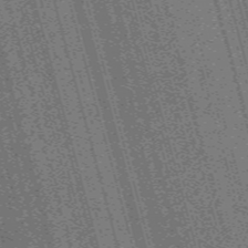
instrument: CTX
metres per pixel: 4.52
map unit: Nve
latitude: -59.5588
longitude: 62.0094
